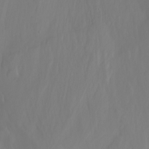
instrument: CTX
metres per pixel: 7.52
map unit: Nhu
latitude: -7.0108
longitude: -66.0822
